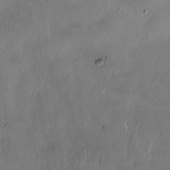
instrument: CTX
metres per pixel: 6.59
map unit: HNhu
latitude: 0.1011
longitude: -4.3845
